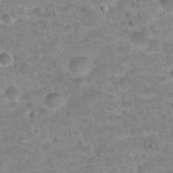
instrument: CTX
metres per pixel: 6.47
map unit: Hto
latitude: 21.3671
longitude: -49.3482
